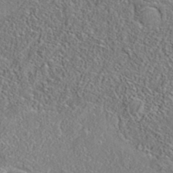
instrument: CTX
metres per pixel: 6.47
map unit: eAb
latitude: 35.6882
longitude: 107.3132
